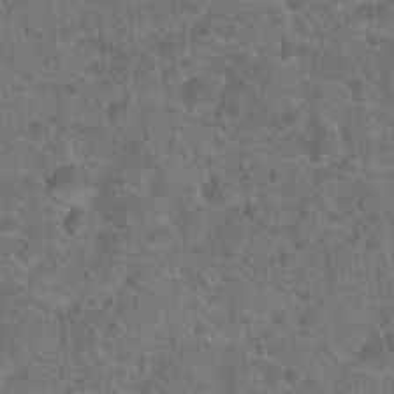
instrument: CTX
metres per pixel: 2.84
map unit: Hto
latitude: 19.6316
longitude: -43.4804
